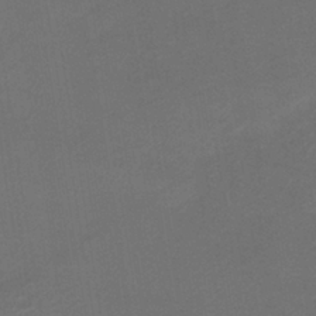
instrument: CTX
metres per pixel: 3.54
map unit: lHb
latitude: -38.5007
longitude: 69.0864
